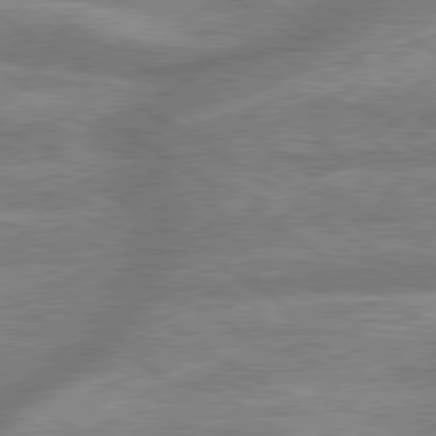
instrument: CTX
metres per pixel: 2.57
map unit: lApd
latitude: 79.8206
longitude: -169.7450
